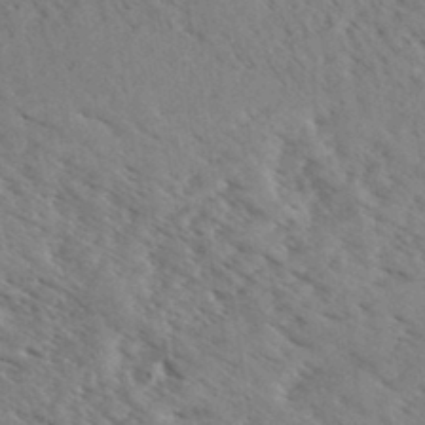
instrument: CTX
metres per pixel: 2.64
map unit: eHh
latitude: 34.5356
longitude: -140.6490
